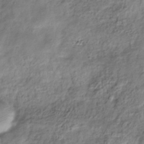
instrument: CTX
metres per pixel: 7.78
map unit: Hve
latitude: -32.8030
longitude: 89.1620
